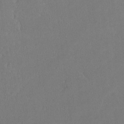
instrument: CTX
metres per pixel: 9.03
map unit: lHvf
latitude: -12.8408
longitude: -100.2334
